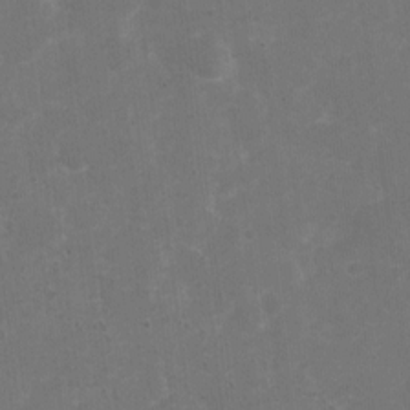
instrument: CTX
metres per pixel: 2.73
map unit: Nhu
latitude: 2.6679
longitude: -16.8380
